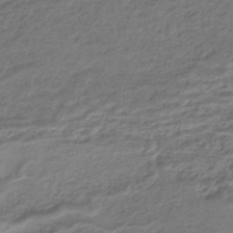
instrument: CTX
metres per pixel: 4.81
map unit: HNhu
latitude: -43.4643
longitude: 103.5777
